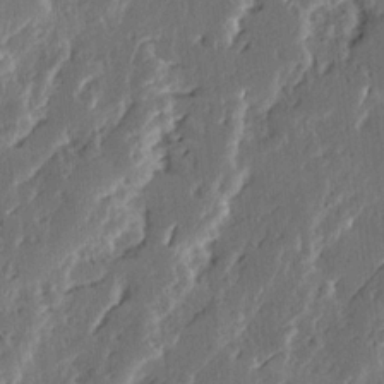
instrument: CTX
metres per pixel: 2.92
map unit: Ave
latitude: 14.2523
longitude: -137.0459
